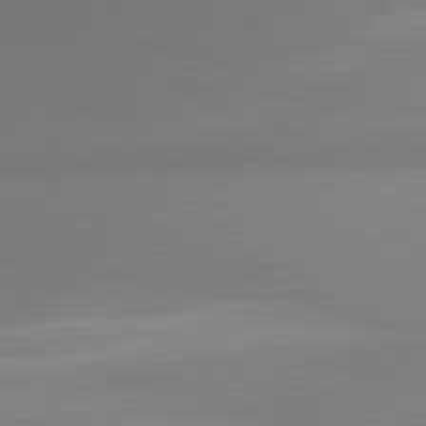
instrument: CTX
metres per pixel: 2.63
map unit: lApd
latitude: 80.9892
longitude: 135.4643
